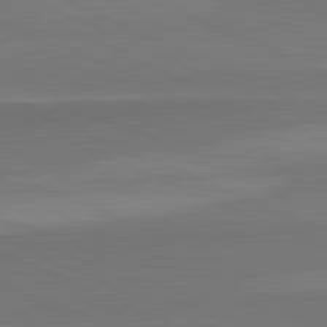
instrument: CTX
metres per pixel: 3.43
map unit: lApd
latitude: 82.5545
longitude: 158.2550
